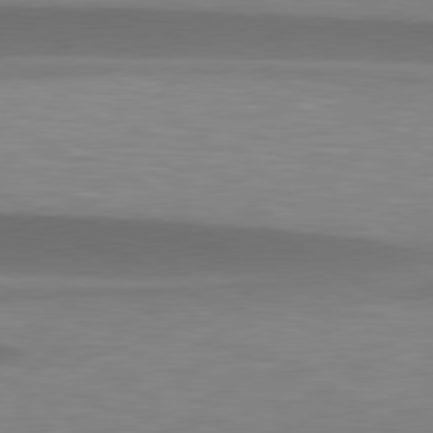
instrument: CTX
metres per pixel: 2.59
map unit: lApd
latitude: 79.2915
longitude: -95.0081
